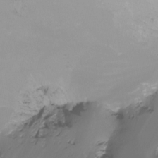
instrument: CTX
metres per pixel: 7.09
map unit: Ht
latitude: -12.5952
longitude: -49.5560
